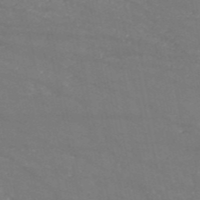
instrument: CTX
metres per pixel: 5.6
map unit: HNb
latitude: -54.0472
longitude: -38.1578
